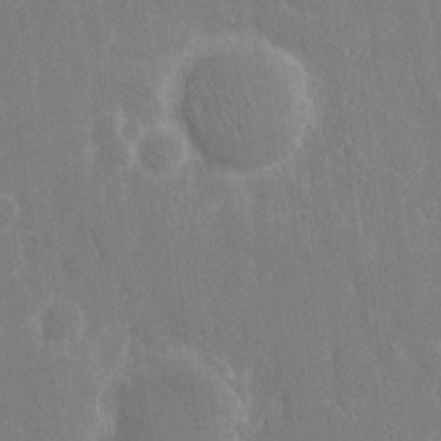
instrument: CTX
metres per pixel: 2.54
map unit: eHh
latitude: 14.3090
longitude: -71.9150
